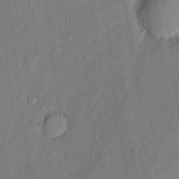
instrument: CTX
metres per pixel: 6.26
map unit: eHh
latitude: 4.9136
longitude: -73.1404
